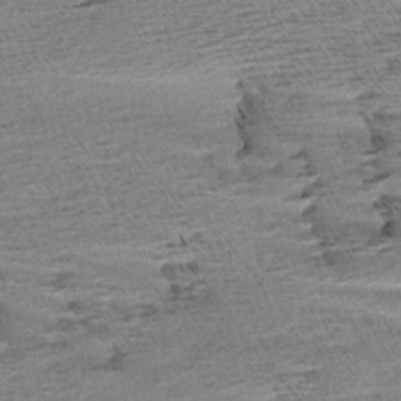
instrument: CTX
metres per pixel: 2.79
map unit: Aa
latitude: 6.9892
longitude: -137.3104
